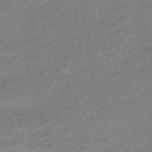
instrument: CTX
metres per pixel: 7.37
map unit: HNhu
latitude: -43.7099
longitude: 90.8030
